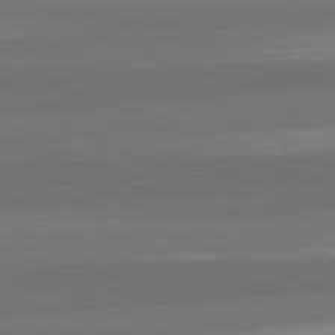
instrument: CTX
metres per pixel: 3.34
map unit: lApd
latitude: 82.2711
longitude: -171.8772
